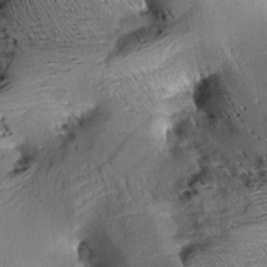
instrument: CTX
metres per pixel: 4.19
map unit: Aa
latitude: 9.4615
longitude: -142.7813
